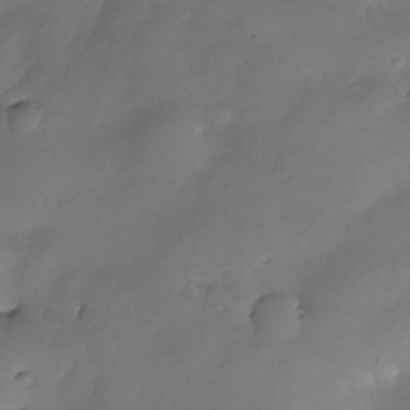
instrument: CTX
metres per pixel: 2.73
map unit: Nhe
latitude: -34.3684
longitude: -144.2333
